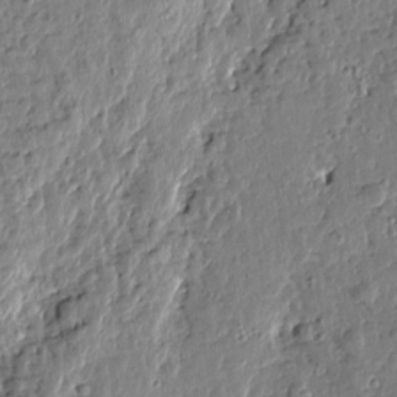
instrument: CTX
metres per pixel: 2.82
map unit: Htu
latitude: 0.6868
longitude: -178.5735
